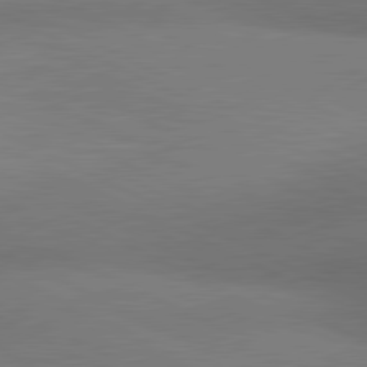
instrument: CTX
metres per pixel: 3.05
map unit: lApd
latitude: 81.0458
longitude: 139.1053
